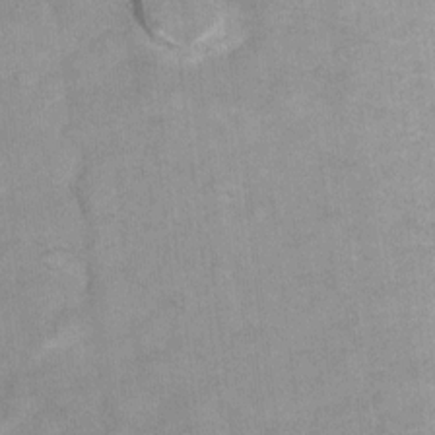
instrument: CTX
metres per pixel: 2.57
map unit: Ht
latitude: 6.3089
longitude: -36.6302
